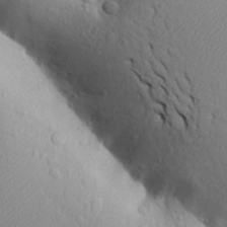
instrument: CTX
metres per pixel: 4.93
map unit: Aa
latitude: 27.7828
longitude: -148.6868
